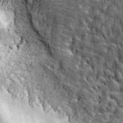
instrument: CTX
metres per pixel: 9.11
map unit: ANa
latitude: 44.1766
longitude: -85.8206
